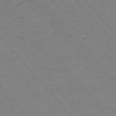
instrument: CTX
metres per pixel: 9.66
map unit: Ap
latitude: -75.7478
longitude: -86.4979
